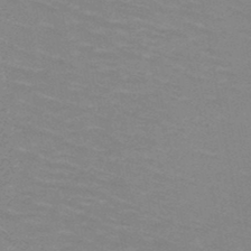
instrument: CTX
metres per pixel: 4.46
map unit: HNb
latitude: -47.8044
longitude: -46.6113
